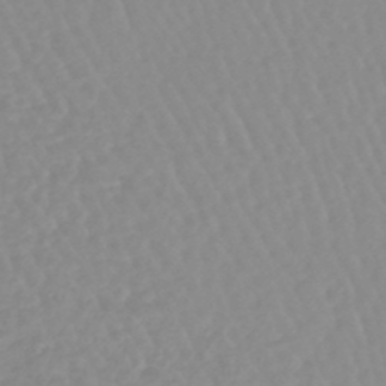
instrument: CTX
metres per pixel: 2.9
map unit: lHb
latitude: -44.1417
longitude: 78.9541
